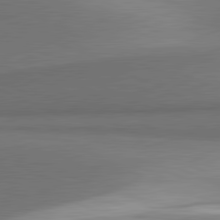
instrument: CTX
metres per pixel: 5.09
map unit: lApd
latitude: 81.6505
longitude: 153.5210
